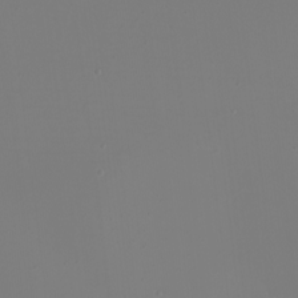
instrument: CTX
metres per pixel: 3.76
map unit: eHh
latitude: -5.8044
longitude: -83.7071
